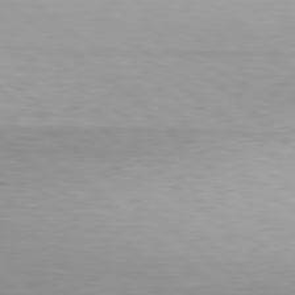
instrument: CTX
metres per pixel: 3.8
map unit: Hpe
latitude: 78.4412
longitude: -170.8569
